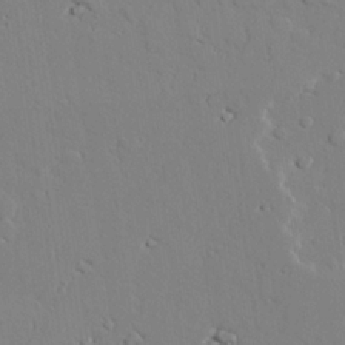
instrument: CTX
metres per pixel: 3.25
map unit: lAvf
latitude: 25.5182
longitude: -110.8191
